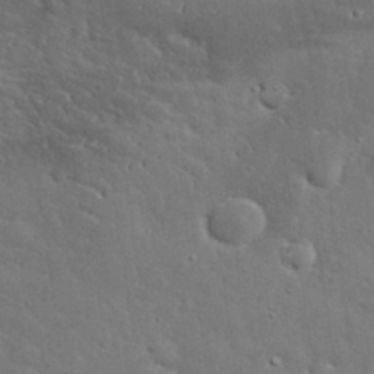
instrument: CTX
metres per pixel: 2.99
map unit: eHh
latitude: 30.7058
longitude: -83.1214
